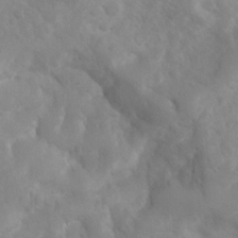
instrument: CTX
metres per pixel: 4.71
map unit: Ht
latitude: 2.9513
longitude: -26.7624
